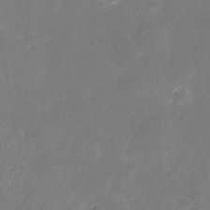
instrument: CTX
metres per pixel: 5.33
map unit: Nhe
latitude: -38.3495
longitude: -112.8002
